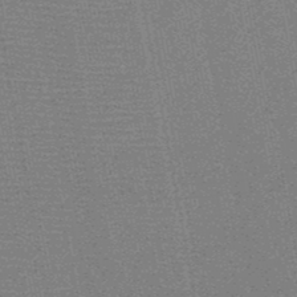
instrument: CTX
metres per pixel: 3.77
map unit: HNb
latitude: -48.1606
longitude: -42.7813
